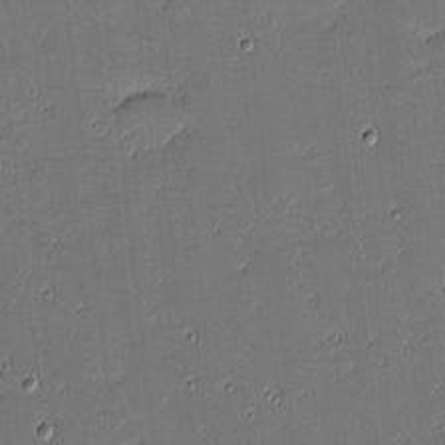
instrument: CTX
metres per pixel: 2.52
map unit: eHh
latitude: -3.8422
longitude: -82.2900
